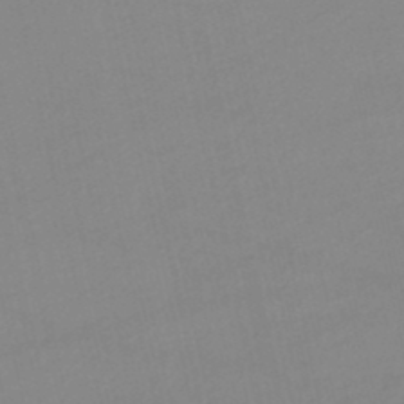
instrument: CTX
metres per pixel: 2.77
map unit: lHb
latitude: -46.9541
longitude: 67.0675
